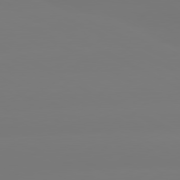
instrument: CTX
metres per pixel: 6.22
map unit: lApd
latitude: 80.6301
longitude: -148.4223
